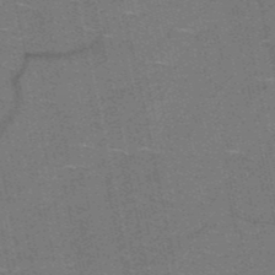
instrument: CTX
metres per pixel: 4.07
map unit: HNb
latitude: -51.6911
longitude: -43.9528
